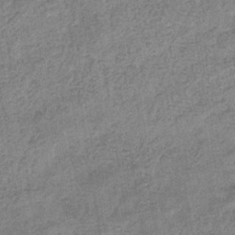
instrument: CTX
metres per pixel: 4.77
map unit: eHb
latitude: -35.3888
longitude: 78.1605
